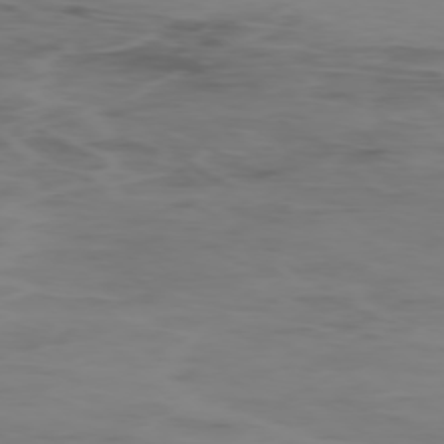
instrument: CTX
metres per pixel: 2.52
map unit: Ap
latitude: -77.6344
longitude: -63.0459
